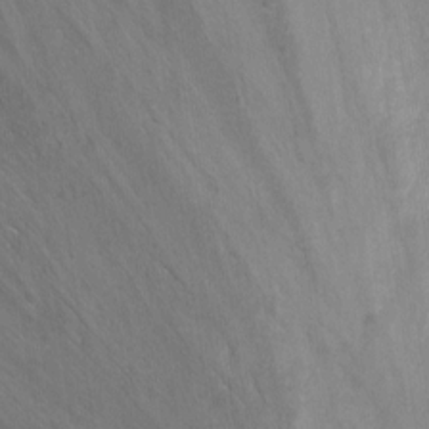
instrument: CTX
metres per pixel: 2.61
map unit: Nhu
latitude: -7.8422
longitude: -41.6504
